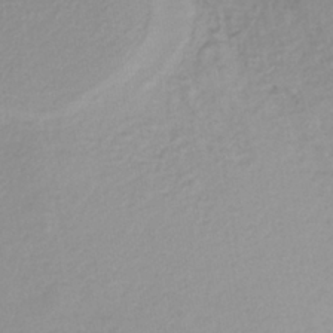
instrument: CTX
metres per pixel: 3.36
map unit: lHb
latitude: -40.2172
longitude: 64.7274
